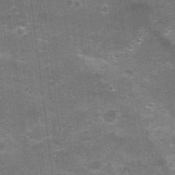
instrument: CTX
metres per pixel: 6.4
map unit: Nhu
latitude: 1.6316
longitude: -17.1214
